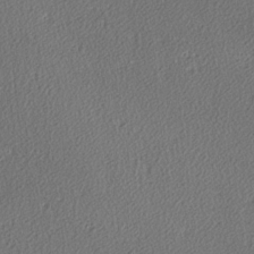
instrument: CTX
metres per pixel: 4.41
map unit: lAvf
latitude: -3.5966
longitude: -108.1955
